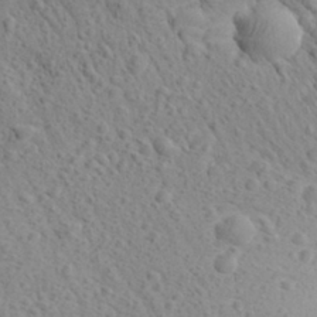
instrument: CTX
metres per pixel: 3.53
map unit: Aa
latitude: 27.6505
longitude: -142.3845
